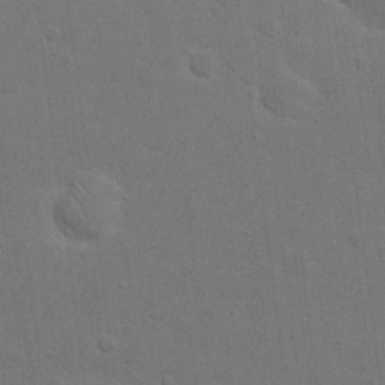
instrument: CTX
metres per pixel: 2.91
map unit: eHh
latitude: 21.7639
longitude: -62.4979
